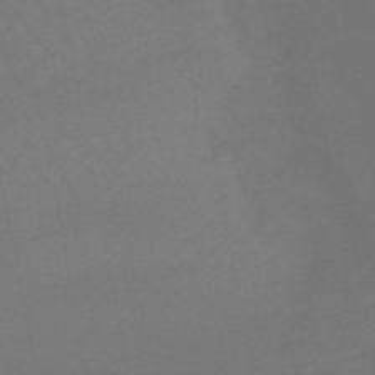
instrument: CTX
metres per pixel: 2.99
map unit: eHb
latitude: -47.3509
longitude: 87.8422
